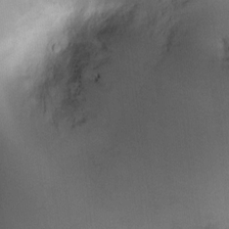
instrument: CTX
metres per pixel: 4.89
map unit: HNhu
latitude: 4.2333
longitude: -5.5371
